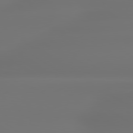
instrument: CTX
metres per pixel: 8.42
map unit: lApd
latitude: 79.4805
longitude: -137.4805
